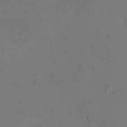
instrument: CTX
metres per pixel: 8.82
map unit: eHh
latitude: -2.7085
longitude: -74.0444
